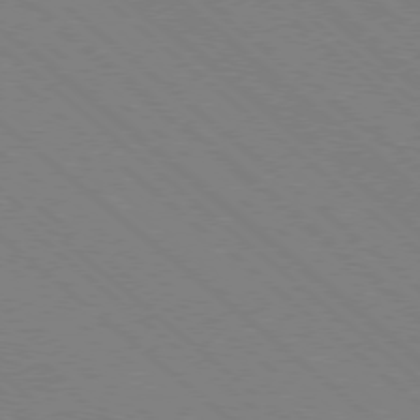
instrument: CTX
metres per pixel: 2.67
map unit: Ap
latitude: -78.4440
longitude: -65.3671
